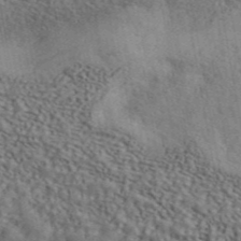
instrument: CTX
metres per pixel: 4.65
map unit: ANa
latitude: 43.5560
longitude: 48.6897
